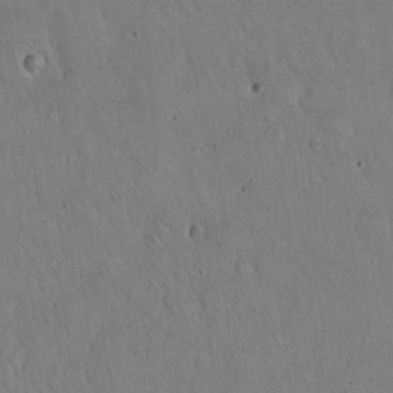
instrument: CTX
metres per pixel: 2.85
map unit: Hto
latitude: 17.5560
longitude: -59.5938
